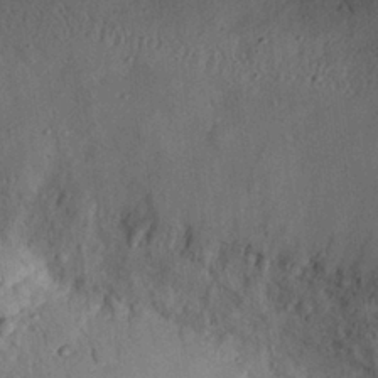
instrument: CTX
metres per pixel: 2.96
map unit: eHh
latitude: 25.8772
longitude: -75.8017
